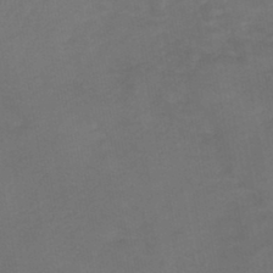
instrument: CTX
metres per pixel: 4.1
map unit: HNb
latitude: -44.2551
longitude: -38.8947
